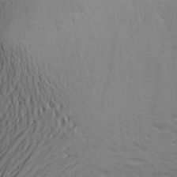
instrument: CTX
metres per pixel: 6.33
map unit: Aa
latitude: 22.6112
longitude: -145.4993
